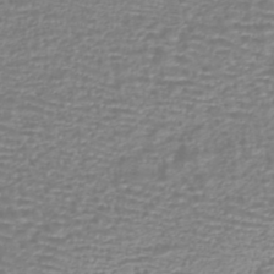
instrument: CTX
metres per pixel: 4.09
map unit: HNhu
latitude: -44.2928
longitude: 99.0675
